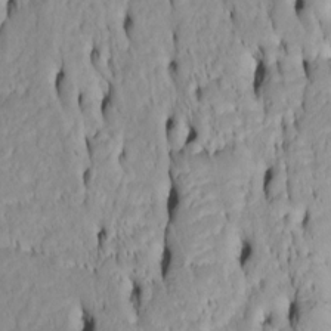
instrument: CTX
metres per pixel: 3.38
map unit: Htu
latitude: -4.8030
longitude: 151.9556
